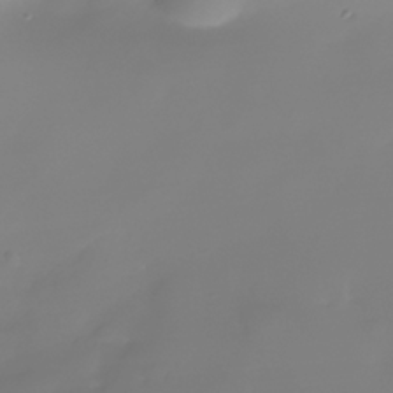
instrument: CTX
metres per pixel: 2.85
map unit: Nhe
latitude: -37.0864
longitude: -113.6505
